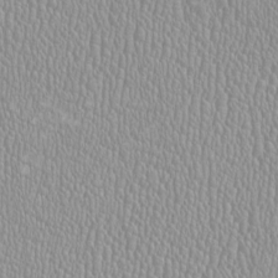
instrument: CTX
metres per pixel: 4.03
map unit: HNhu
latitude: -2.6329
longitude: -0.4979
